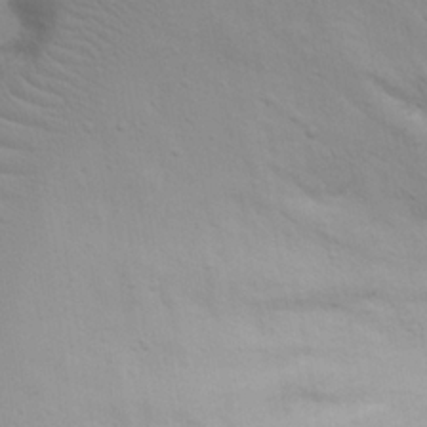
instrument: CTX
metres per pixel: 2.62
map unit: eHh
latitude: 18.3467
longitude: -72.0255
